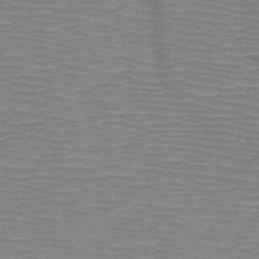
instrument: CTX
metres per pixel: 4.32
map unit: HNb
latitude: -46.9730
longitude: -40.6490
